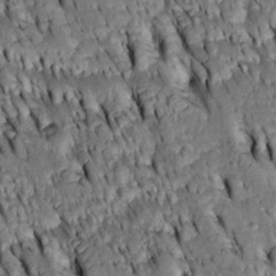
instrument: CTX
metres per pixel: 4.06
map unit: Htu
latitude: -3.1242
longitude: 150.8974
